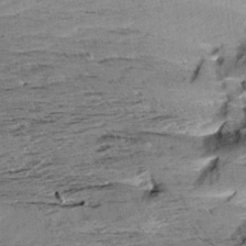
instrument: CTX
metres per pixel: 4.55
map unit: Aa
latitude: 10.4412
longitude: -141.6127
